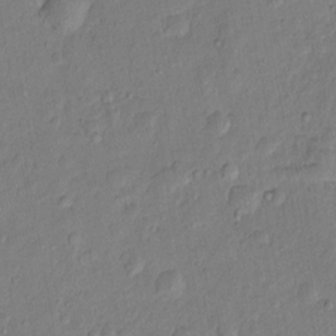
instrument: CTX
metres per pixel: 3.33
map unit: Nhu
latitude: 6.4034
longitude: -24.5734
